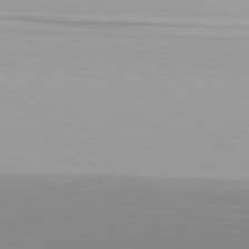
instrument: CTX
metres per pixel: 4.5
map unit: Hpe
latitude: 77.5749
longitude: -173.1214
